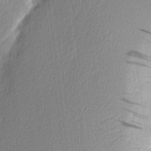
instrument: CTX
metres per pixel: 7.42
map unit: Nhu
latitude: 2.6112
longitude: -76.7813
